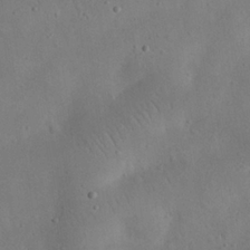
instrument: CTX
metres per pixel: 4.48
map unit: eHh
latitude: 25.4426
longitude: -67.8016
